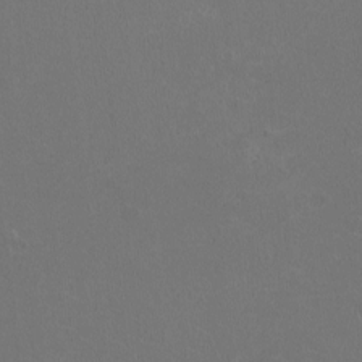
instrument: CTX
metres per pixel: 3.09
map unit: HNhu
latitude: -2.1605
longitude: -0.4979
